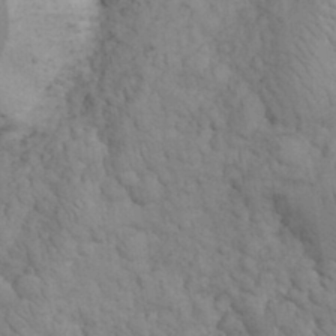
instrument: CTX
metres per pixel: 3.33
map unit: eHh
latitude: 32.1956
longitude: -67.3670
